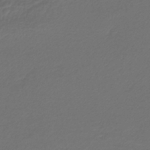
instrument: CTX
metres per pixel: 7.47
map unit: lHb
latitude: -43.3509
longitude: 61.9178
